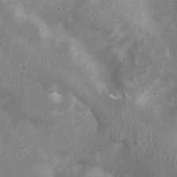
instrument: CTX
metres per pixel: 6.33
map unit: Ht
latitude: 2.0822
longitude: -19.8394
